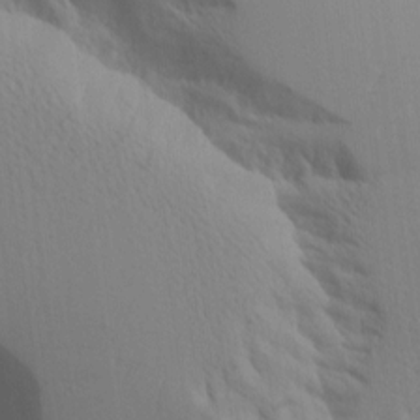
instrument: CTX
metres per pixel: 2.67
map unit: Aa
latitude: 10.2712
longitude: -126.6302
